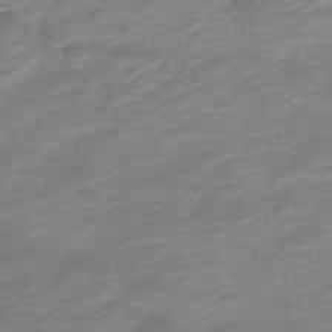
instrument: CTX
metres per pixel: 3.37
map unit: Nve
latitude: -17.8612
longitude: 109.2754
